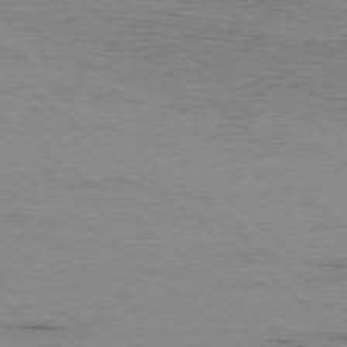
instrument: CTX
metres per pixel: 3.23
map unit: Ap
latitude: -77.7856
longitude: -66.7246
